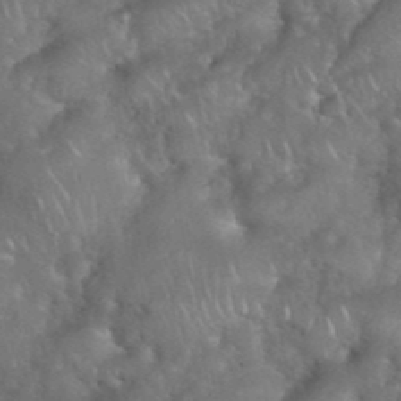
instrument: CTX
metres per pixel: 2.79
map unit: eHh
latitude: 39.4804
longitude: -58.1956
